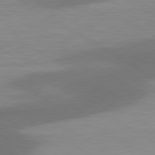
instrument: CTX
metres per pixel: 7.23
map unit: lApd
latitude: 80.1956
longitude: -179.0270
